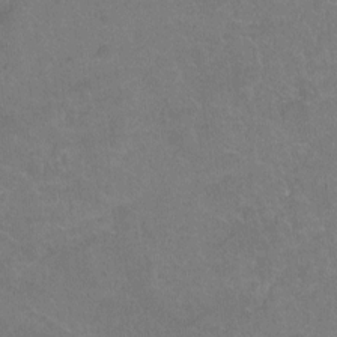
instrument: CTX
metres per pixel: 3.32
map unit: Hto
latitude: -4.3117
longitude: -35.8205
